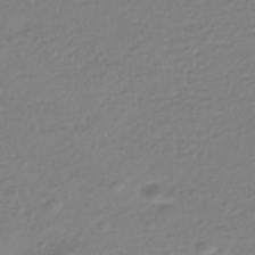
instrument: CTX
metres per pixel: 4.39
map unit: HNhu
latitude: -42.6707
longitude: 97.5399
